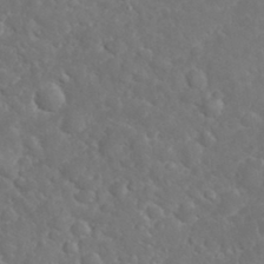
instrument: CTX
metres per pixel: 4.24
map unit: eHh
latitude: 32.5546
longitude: -61.6883
